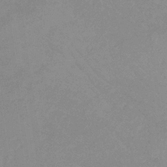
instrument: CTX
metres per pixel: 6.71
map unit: lHb
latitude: -33.4455
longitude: 69.9178
